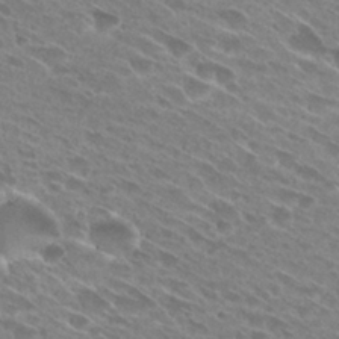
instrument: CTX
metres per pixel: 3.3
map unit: Hto
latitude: 28.5734
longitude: -43.9339
